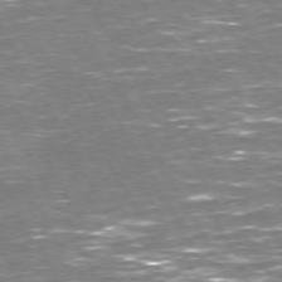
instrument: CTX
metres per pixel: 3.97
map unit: Hpe
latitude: 72.0444
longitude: -123.8961
